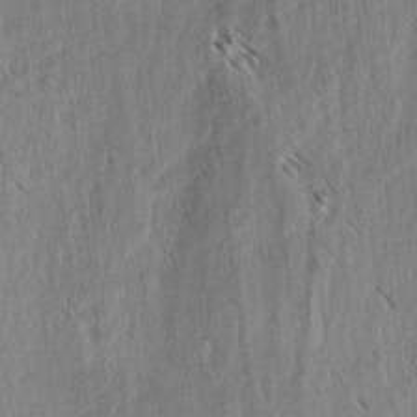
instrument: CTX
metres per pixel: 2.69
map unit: lAvf
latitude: -3.7855
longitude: -114.0444
